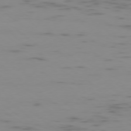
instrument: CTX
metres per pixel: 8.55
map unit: Ap
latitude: -78.2550
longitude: -65.4237
